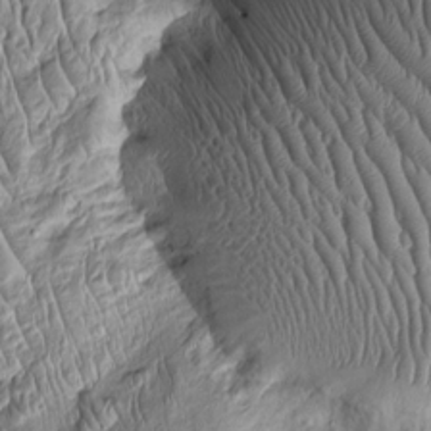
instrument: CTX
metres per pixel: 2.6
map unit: Htu
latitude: -4.7652
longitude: 157.4076
